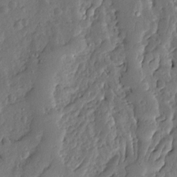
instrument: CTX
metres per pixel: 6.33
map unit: Ave
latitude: 13.2726
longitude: -135.8772
